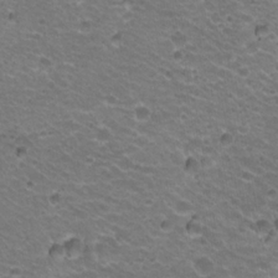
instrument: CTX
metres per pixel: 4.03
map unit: Hto
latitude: 20.9892
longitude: -32.6113
